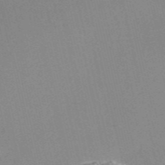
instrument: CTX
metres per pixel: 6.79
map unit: Nve
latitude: -57.5210
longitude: 62.7652
